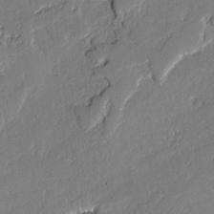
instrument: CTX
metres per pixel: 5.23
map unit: lAvf
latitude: -1.8423
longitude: -109.0269
